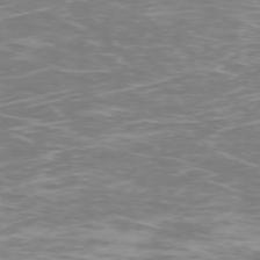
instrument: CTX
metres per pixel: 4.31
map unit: Ap
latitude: -75.5588
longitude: -68.2334
